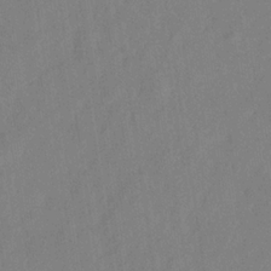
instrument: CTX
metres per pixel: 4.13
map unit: Hve
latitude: -33.1998
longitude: 92.2928
